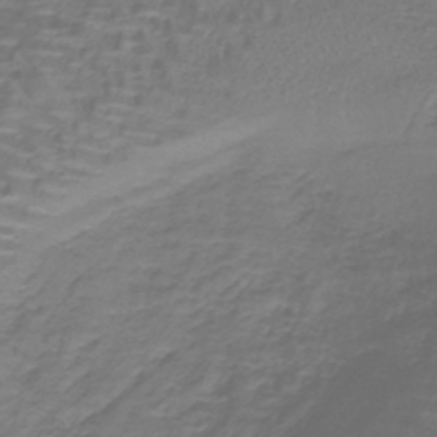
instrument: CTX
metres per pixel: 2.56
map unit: lHb
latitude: -41.0297
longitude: 58.4062
